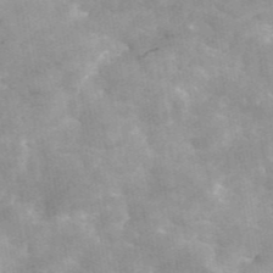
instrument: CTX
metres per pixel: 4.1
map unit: eAb
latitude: 45.2726
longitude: 125.1242
